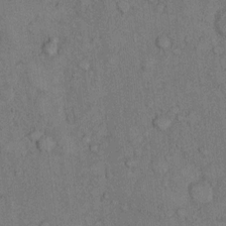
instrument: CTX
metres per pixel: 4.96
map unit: Hto
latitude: 10.2712
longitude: -59.1214
